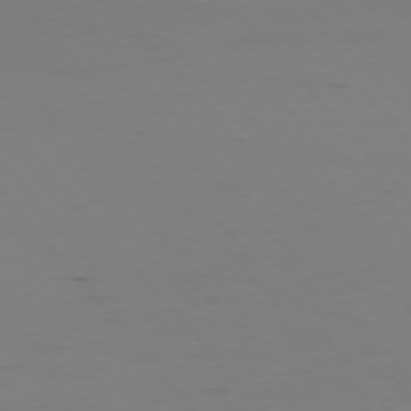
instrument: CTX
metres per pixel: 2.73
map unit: Hpe
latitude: -76.2550
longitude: -17.1781
